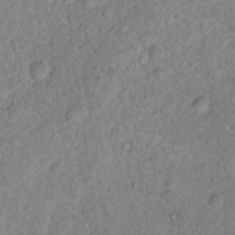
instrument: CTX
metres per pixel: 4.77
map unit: Hto
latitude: 18.1955
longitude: -34.1388
